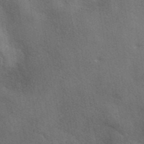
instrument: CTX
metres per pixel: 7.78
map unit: eAb
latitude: 41.9339
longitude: 108.3306
